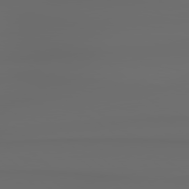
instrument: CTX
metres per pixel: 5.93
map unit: lApd
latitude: 79.0837
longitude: -138.8191
